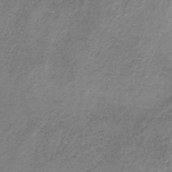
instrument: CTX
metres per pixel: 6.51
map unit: HNb
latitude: -32.1795
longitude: 60.5763
